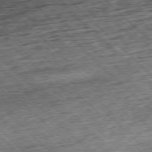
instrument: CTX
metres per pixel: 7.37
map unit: Hpe
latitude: -77.6722
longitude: 13.8800
